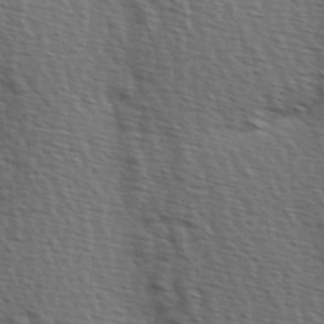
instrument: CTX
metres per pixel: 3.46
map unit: Hve
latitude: 2.4979
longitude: -123.2537
